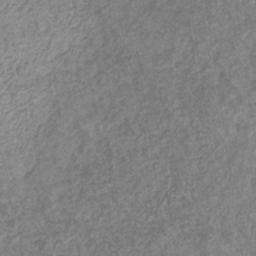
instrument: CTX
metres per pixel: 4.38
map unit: eHb
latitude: -31.5399
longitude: 72.4062
